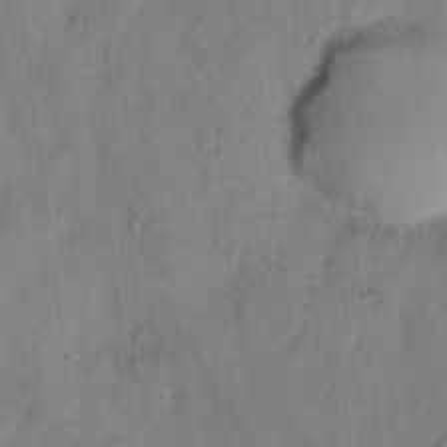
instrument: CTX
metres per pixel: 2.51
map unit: Hto
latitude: 9.1592
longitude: -58.4601
